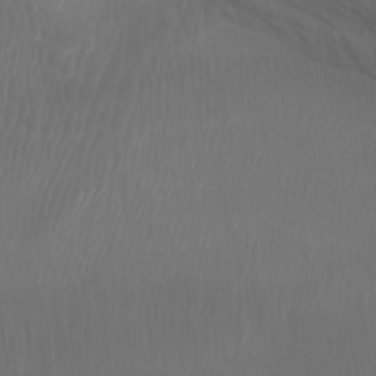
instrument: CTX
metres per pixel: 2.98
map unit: Htu
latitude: -5.4265
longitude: -75.2726
